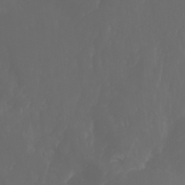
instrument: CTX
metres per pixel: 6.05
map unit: Htu
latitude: -6.0850
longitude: -69.6316
